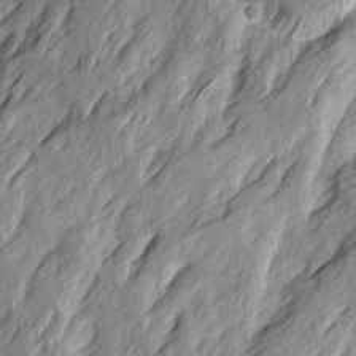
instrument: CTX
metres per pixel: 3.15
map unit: Ave
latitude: 15.5183
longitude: -137.4049
